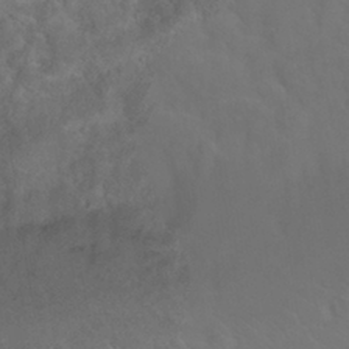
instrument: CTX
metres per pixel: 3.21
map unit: Nhu
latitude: 29.6883
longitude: -52.3279
